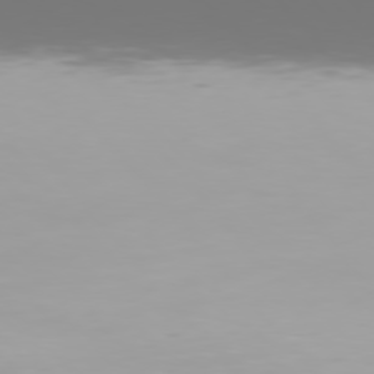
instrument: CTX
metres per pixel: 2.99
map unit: Hpe
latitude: 76.0255
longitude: -143.0270
